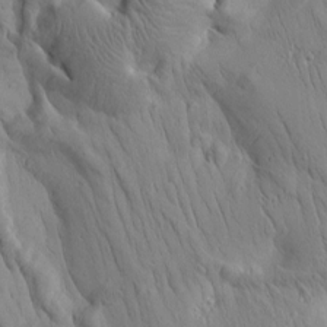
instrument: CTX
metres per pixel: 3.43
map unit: Htu
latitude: 2.3467
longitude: 178.3117
